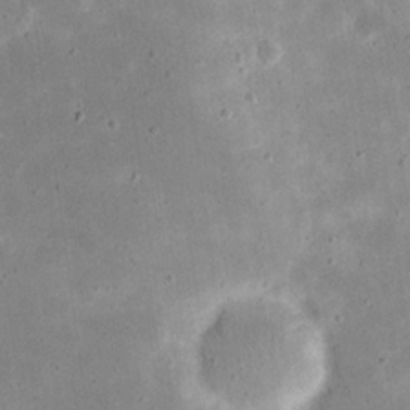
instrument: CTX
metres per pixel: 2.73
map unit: eHh
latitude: 21.5371
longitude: -67.6127
